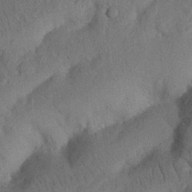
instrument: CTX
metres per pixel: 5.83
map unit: Nhu
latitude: 21.4238
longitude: -74.1389
